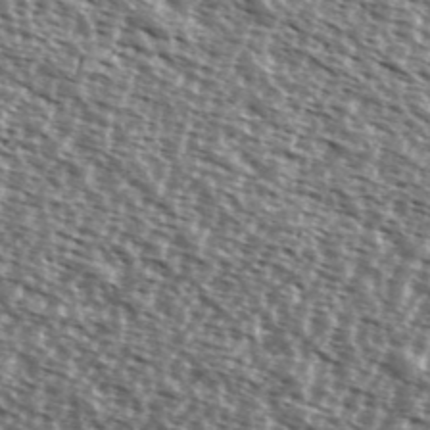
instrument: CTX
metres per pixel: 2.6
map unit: Ave
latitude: 37.8961
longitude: -112.1767
